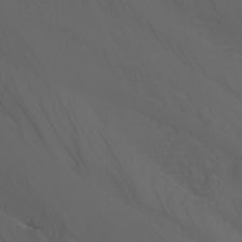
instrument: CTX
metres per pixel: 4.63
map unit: Nhu
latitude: -6.4251
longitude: -85.5182
